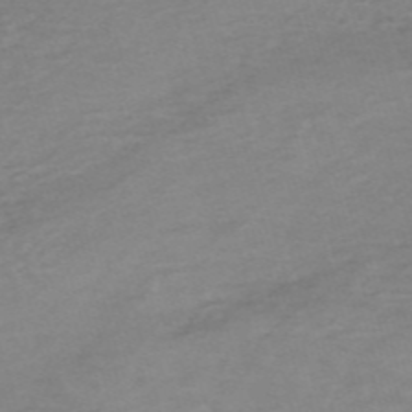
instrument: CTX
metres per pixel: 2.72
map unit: HNb
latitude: -54.5196
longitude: -43.1592
